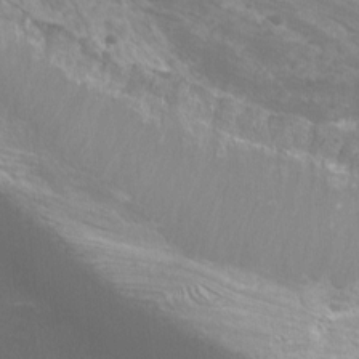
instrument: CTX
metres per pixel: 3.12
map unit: Htu
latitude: -11.8800
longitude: -71.4993
